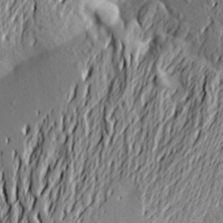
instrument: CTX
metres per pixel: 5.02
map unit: Aa
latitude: 21.0081
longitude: -150.0633
